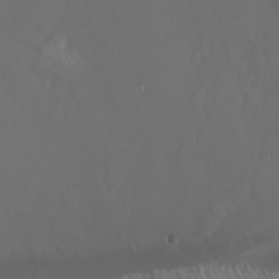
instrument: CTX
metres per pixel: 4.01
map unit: Nhu
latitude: -6.2550
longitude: -91.4993
